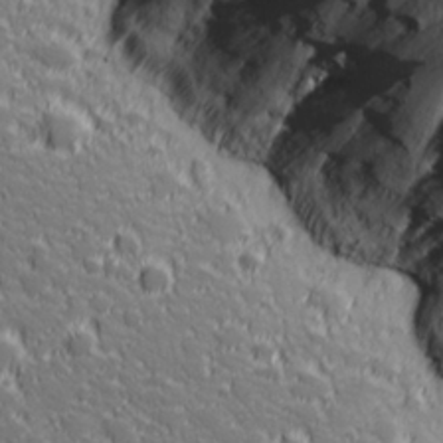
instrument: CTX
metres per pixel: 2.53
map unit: lHvf
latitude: 27.1592
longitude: 142.4062
